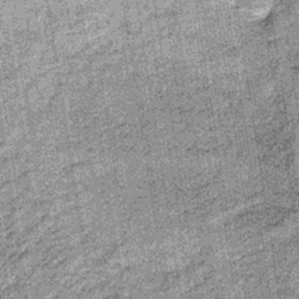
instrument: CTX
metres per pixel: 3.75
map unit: lHb
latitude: -36.4062
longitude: 64.4440
